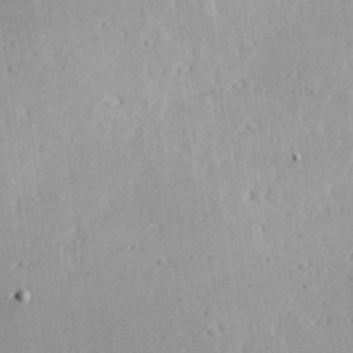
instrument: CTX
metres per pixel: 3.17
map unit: Hve
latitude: 25.6693
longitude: -94.2334
